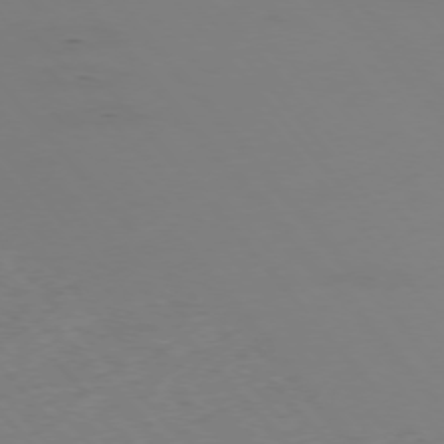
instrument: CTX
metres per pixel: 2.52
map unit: Hpe
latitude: -76.2928
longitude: -17.4426
